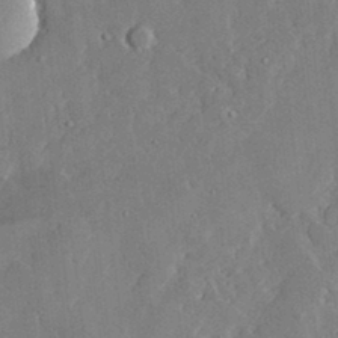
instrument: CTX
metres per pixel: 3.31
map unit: lHvf
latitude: 33.2915
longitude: -91.1781
